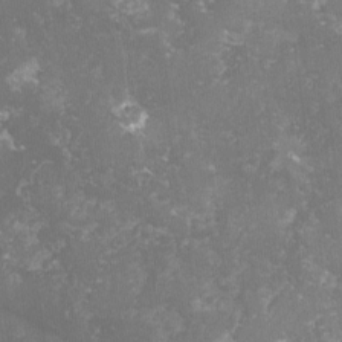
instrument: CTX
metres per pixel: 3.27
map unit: lHvf
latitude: -14.9164
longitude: -99.0080
